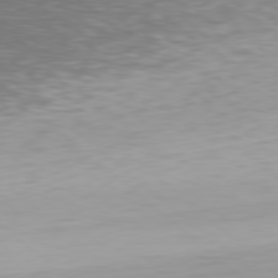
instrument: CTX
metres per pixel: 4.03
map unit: Hpe
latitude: 78.2334
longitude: -169.2159
